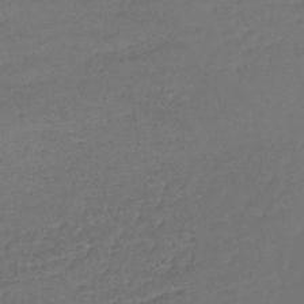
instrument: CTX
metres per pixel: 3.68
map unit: lHb
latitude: -43.7288
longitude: 59.4832
